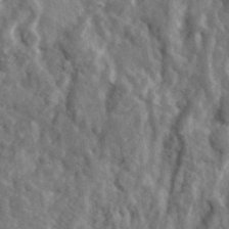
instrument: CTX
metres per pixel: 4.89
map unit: lHvf
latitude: 36.8380
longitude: -88.0444
